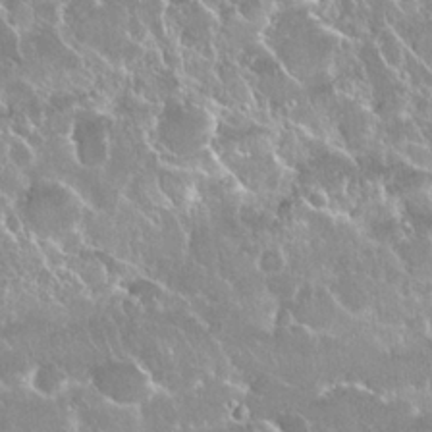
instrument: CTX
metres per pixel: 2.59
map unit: Nhu
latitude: 24.6112
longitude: -60.8758
